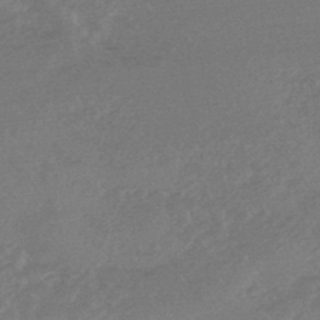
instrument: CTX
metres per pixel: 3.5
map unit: HNhu
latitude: -45.8989
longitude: 91.6155
